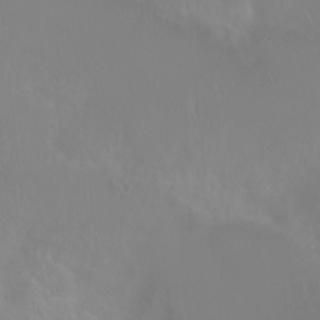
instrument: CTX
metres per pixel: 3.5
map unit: eHh
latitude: 1.3859
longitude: -54.7246
